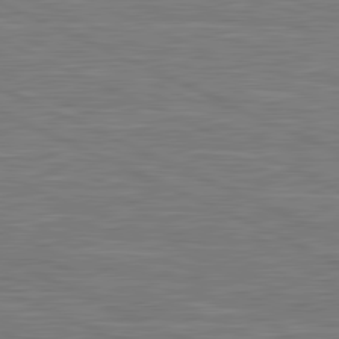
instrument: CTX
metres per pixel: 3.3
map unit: lApd
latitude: 81.4615
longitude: -167.8205
